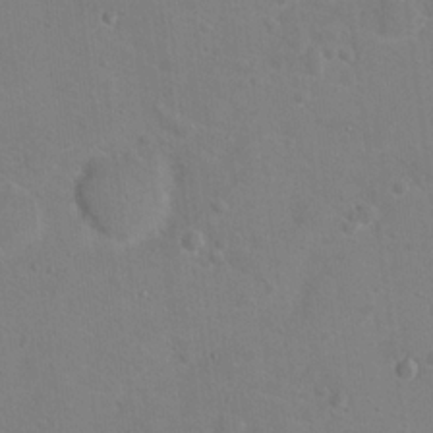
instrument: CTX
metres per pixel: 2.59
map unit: Hto
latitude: 17.8772
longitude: -39.4993
